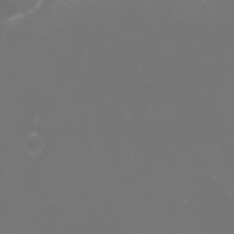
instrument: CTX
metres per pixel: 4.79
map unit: eHh
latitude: -2.0661
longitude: -75.7072
